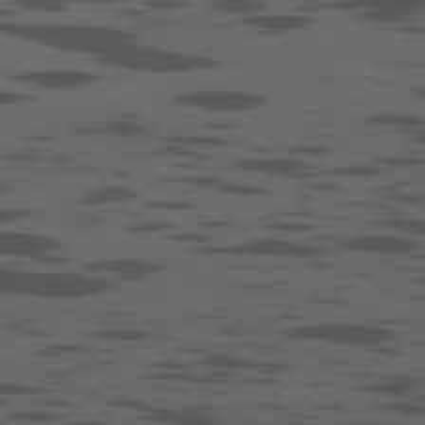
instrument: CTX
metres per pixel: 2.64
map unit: Ap
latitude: -79.5777
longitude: -99.5182
